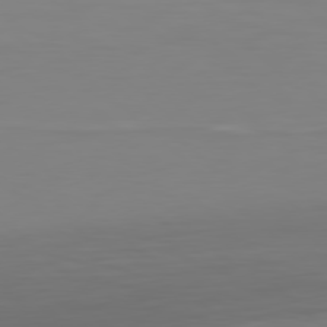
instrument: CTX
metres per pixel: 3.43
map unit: Hpe
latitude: 78.4223
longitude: -168.1767
